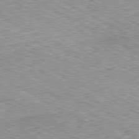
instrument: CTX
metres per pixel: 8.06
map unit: Ap
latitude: -80.6519
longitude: -49.9150
